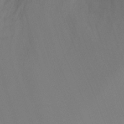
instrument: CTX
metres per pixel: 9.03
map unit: Ht
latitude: -3.9178
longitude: -26.8947
